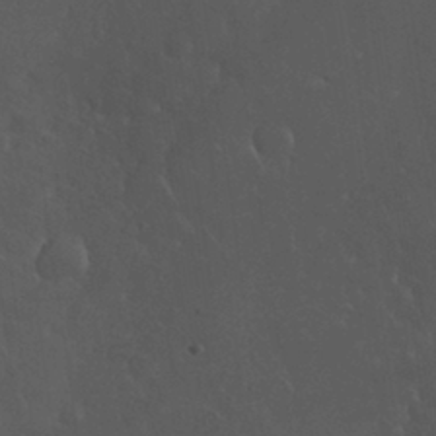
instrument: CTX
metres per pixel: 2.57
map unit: Nhu
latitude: 30.7247
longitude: -57.0836
